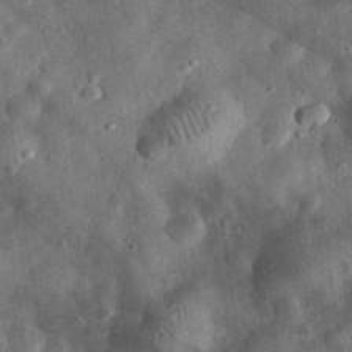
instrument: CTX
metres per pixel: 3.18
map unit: eHh
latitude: 32.8191
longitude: -76.6301
